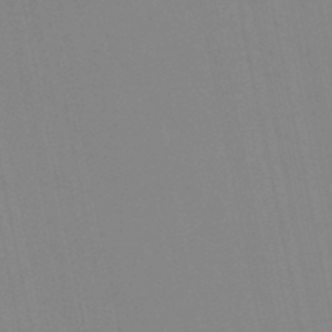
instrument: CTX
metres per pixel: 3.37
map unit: lHb
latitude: -48.9353
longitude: 74.9731
